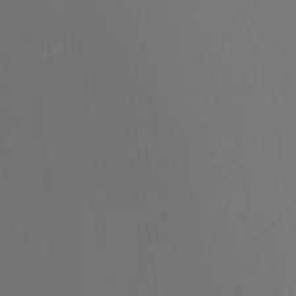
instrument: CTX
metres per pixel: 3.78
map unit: Ht
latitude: -6.9919
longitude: -31.3104
